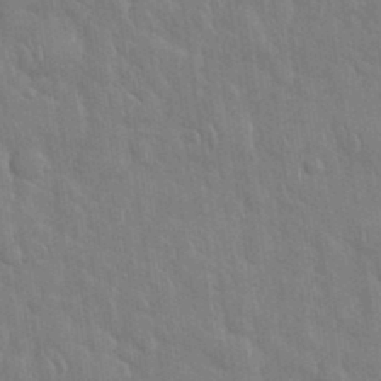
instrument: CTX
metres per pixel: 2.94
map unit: eHh
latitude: 35.3481
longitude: -61.1214
